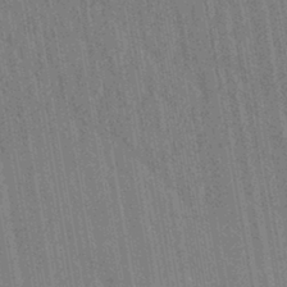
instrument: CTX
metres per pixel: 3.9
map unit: HNhu
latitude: -42.6707
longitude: 96.3873
